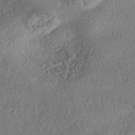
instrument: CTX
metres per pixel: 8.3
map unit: eHh
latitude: -42.3306
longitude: 121.0675
